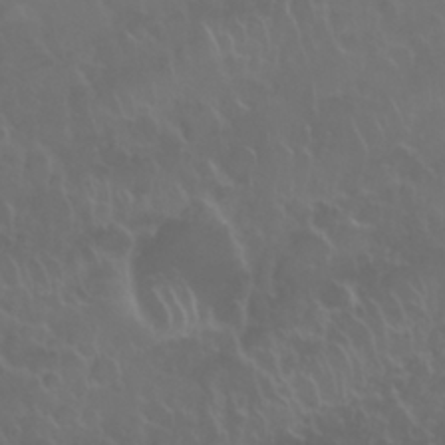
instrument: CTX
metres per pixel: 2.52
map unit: Nhu
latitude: 28.0633
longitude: -61.5182
